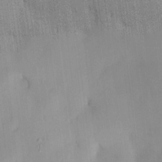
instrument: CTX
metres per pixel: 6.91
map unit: HNhu
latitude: 14.6869
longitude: 12.7841
